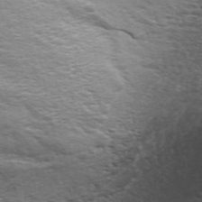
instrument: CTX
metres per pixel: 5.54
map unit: ANa
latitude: 49.4615
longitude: -75.2159
